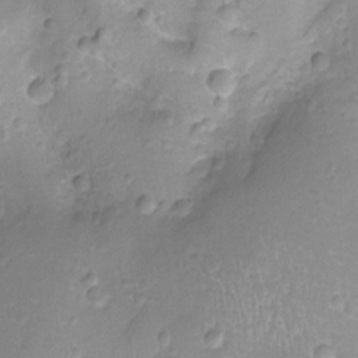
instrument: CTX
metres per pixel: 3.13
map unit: Ht
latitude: -8.0094
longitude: -21.2915
